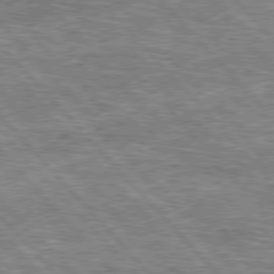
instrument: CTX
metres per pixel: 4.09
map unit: lApd
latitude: 76.3656
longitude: -74.8947
